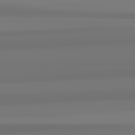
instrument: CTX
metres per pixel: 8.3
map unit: lApd
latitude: 82.8380
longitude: 170.3873
